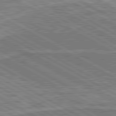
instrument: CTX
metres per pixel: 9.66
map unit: lApd
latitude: 80.6490
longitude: 144.5196
